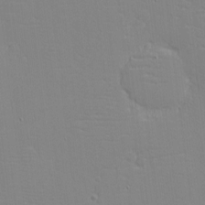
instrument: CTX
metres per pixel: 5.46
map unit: eHh
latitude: -3.6343
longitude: -80.4412
